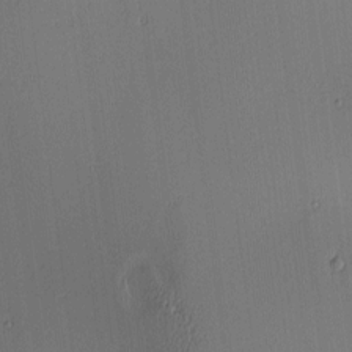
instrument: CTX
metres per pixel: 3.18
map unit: lAa
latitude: 5.5560
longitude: -112.6679
